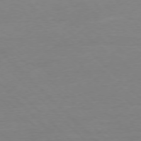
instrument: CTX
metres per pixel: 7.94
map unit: Ap
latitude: -77.4265
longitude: -88.8002
